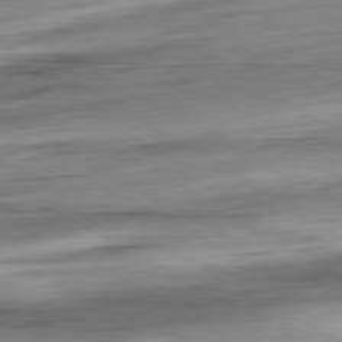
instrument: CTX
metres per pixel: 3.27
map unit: Ap
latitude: -80.7463
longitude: -67.7638
